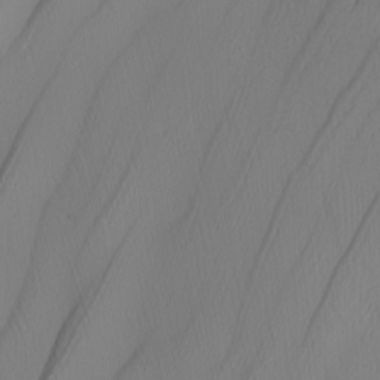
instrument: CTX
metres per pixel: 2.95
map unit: Nhu
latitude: -4.8219
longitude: -95.2537
